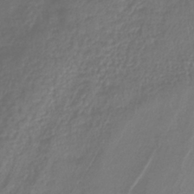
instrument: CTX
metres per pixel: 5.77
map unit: lHb
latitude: -40.6329
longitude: 73.2187
